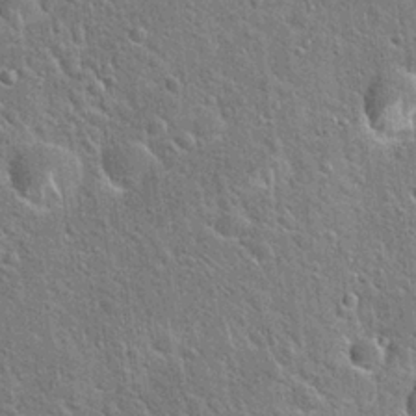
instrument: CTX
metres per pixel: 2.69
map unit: Hto
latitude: 21.1026
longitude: -51.5938
